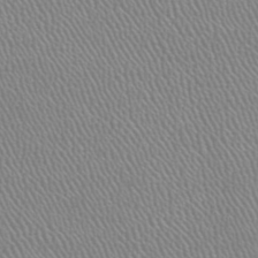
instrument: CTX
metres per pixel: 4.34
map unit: HNhu
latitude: -47.9178
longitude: 29.6344
